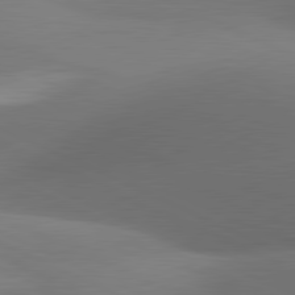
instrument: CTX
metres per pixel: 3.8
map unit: lApd
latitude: 81.2915
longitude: 133.5211
